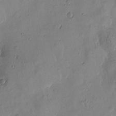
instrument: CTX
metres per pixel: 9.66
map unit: Htu
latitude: -3.3509
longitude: -176.6112
